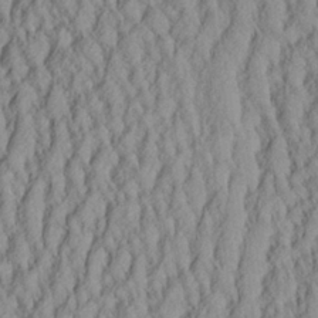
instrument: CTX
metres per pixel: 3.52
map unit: Aa
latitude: 26.3845
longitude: -135.5749
